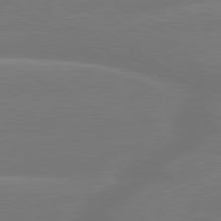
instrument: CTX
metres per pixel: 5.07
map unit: lApd
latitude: 79.8395
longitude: -142.8380
